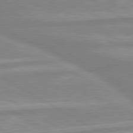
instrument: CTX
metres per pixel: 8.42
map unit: lApd
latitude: 80.2711
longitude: -172.8569
